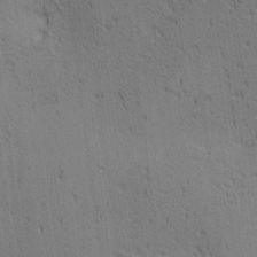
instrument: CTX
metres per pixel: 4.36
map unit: lAa
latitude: 12.2334
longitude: -107.8583
